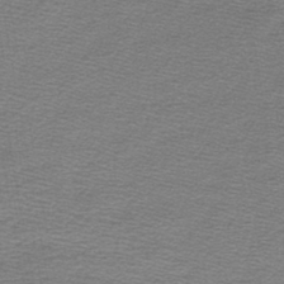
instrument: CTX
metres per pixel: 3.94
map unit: lHb
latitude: -45.1242
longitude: 57.1998
